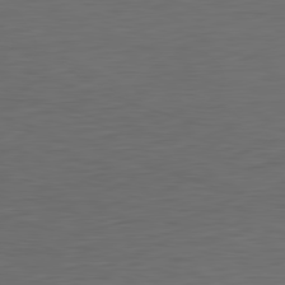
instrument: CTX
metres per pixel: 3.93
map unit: Ap
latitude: -82.1417
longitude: -77.4426
